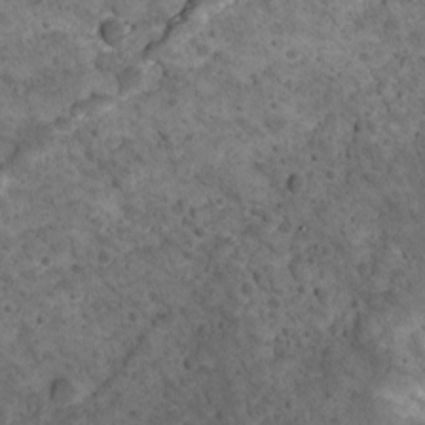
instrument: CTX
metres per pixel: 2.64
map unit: Ave
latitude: 10.7813
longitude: -105.4427
